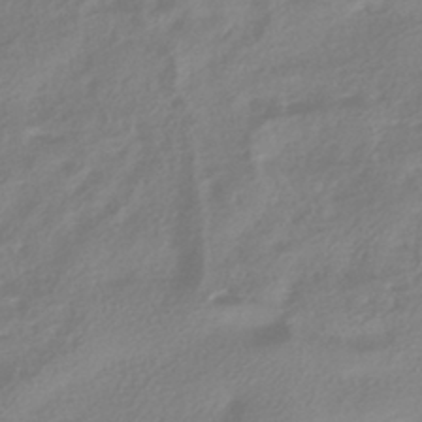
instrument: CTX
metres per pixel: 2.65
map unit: HNhu
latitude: -41.5588
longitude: 92.0661
